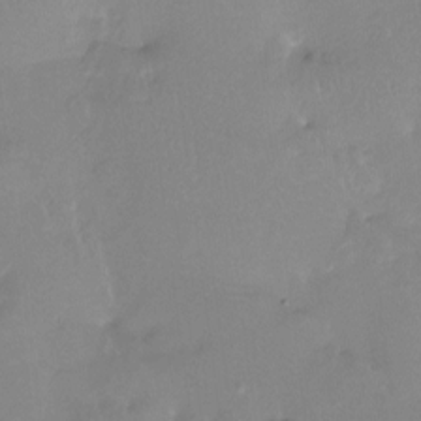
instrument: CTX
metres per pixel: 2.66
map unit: Htu
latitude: -13.6533
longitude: -45.7260
